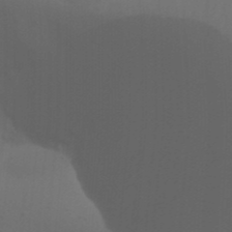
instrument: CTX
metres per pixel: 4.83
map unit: Nhu
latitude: 21.9339
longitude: -73.0459
